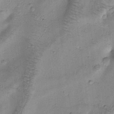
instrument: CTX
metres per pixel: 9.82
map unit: Htu
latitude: -0.7841
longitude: 173.0486
